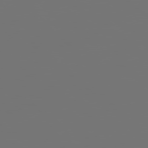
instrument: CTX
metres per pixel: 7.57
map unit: Hpe
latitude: 78.2334
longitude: 174.0849
